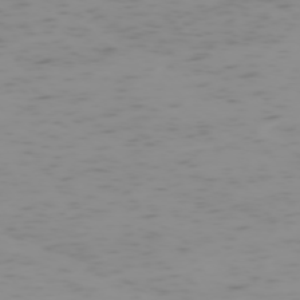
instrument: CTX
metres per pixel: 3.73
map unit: Hpe
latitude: -74.3685
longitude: 7.8233
